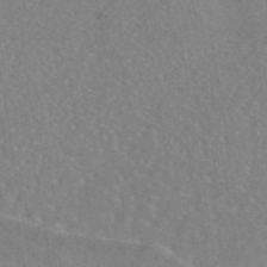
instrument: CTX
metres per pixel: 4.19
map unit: eAb
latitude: 45.4237
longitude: 109.7855
